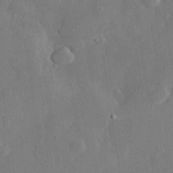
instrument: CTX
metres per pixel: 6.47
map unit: eHh
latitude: 28.8380
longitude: -79.5560
